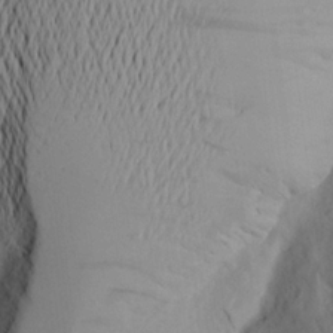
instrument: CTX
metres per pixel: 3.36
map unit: Aa
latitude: 20.2712
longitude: -145.2726
